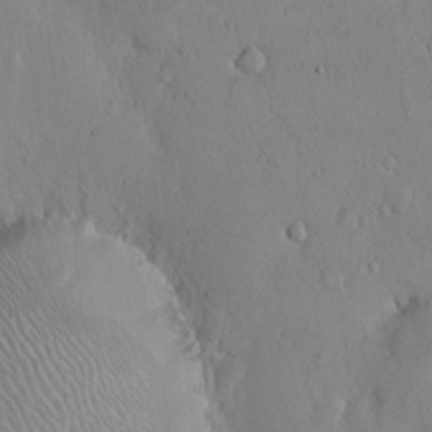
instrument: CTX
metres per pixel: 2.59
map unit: Hto
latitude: 10.4790
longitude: -57.8394
